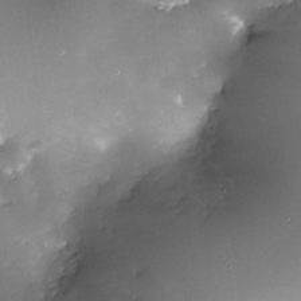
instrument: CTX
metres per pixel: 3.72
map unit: Nhe
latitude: -33.0109
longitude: -117.5749
